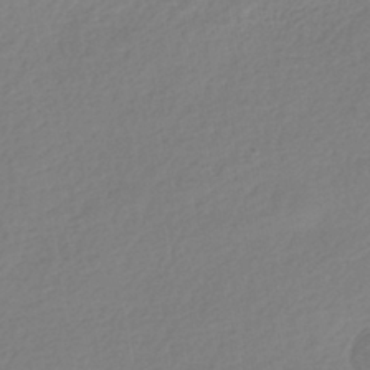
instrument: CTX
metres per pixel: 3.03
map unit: HNhu
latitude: -40.6707
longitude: 94.7652
